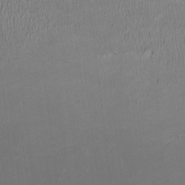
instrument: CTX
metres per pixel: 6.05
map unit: HNhu
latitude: -3.1431
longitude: -6.9136
